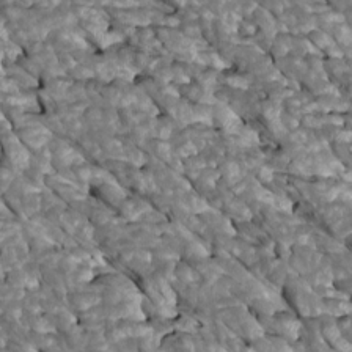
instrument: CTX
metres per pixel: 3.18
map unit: Htu
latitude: 1.4993
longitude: 144.9731
